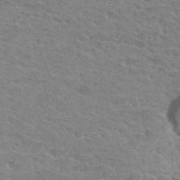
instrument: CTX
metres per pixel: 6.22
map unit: Hto
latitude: 32.9136
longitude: -41.6882
